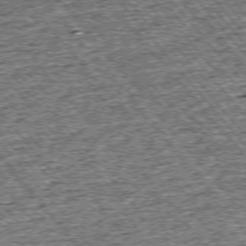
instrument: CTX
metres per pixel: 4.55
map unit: Ap
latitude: -75.4833
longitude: -91.2726
